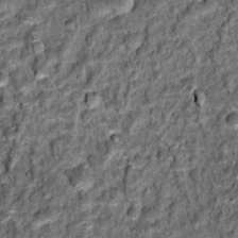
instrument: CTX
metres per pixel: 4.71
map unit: Hto
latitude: 15.6127
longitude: -35.9339
